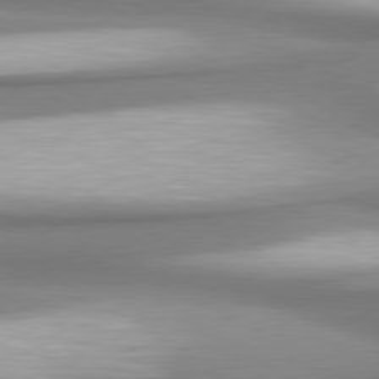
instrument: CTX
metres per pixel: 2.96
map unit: lApd
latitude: 80.5546
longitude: 178.5762
